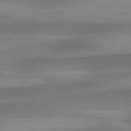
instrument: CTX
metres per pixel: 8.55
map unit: lApd
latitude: 79.6883
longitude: -93.5371
